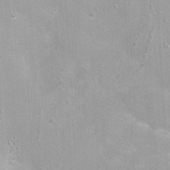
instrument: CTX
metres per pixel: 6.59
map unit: Nhu
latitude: 1.5560
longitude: -16.8946
